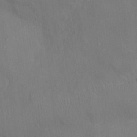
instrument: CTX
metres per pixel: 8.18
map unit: Ht
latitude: -4.4629
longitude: -13.8583
